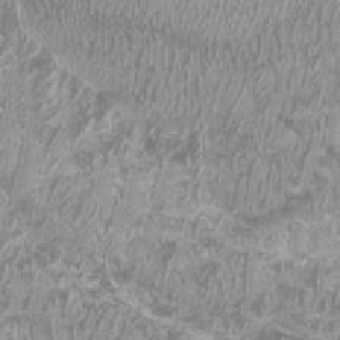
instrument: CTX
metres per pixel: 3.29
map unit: Htu
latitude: -7.1053
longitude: -74.3845
